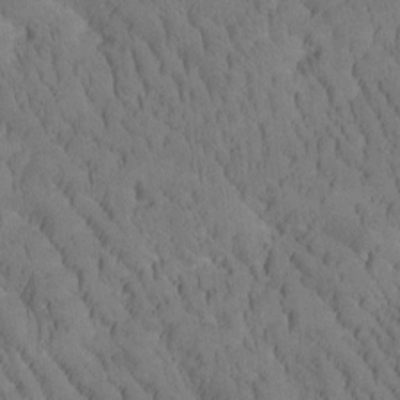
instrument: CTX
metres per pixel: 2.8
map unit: Htu
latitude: -2.6707
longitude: 172.8975
